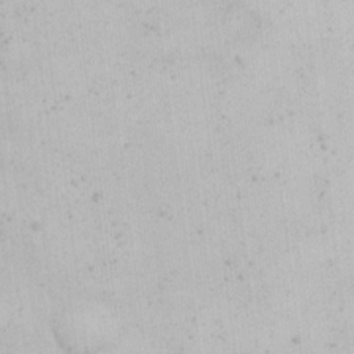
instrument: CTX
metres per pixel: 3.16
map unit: eHh
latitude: 18.4223
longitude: -66.1199
